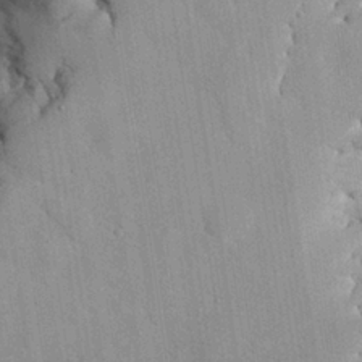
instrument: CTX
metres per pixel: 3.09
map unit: Nhu
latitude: 27.0459
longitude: -71.9150
